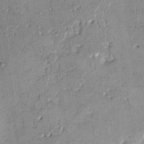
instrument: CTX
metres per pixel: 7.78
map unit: HNhu
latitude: 10.6680
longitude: 9.1620
